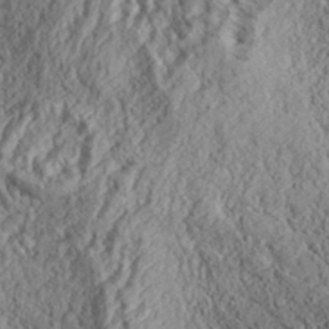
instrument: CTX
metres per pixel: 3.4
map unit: eHh
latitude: 35.4993
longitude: -138.1011
